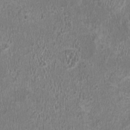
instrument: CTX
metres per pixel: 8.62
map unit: HNhu
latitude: -0.9353
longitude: 0.7464
